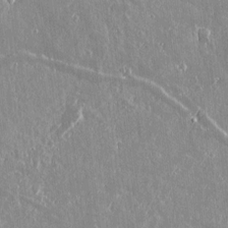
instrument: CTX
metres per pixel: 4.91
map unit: lAvf
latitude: 14.7247
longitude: -128.9325
